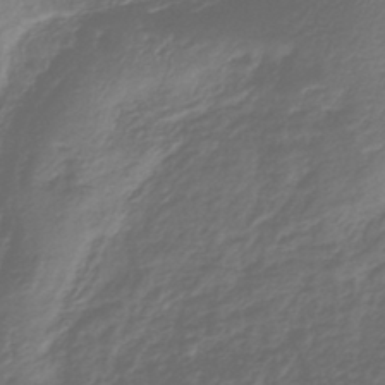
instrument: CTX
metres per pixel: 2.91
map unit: lHb
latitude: -39.8045
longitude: 72.1794
